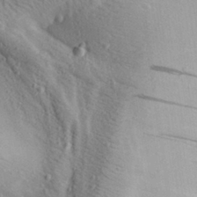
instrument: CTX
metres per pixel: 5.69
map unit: Aa
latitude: 27.9717
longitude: -140.6679
